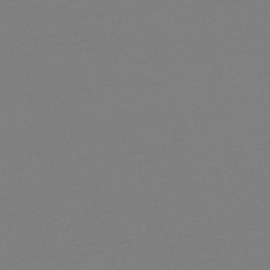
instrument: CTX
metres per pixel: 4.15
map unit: lHb
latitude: -45.2187
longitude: 64.2740
